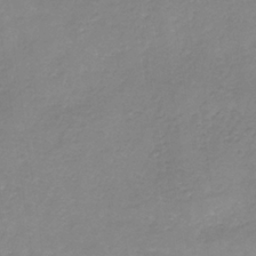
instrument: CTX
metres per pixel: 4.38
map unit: HNb
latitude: -31.9367
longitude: 59.6721
